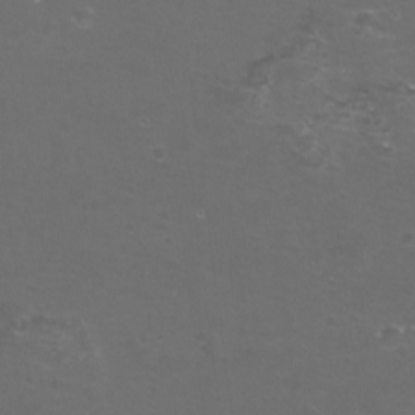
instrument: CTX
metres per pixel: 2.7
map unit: eHh
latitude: -11.8800
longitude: -60.5168
